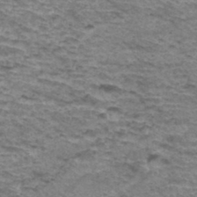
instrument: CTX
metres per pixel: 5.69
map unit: Hto
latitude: 36.2145
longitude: -43.1025
